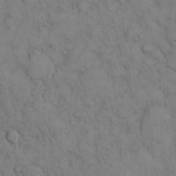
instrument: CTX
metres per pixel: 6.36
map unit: Hto
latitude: 12.5924
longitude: -59.6505
